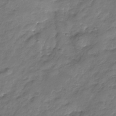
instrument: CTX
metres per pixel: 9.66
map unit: Nhu
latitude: -23.2376
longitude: -56.9891
